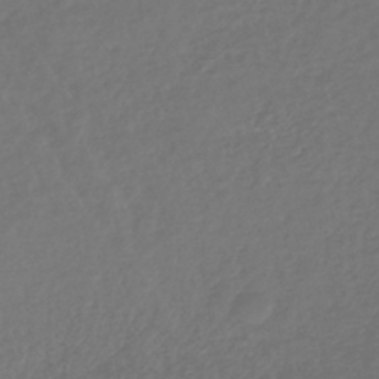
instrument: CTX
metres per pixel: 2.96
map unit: lHb
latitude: -43.0108
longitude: 67.8233
